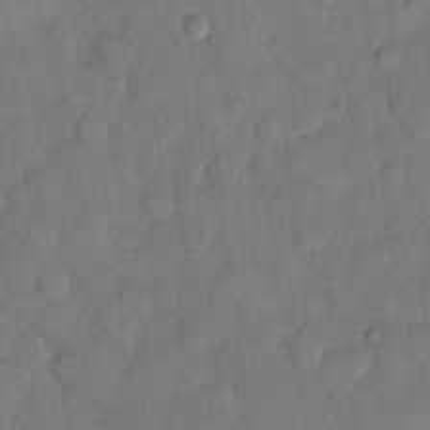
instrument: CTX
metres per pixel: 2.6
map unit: eHh
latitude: 14.0444
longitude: -65.5560
